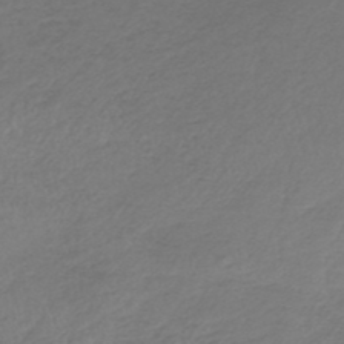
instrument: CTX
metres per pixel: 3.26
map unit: lHb
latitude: -44.9731
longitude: 67.9556
